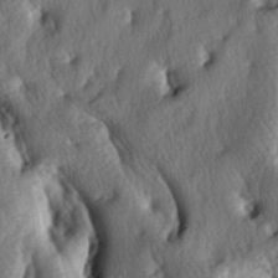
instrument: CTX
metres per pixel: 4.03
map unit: lAa
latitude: -5.1998
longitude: -124.7624
